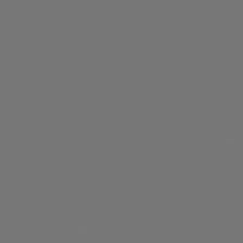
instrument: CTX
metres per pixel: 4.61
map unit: Hpe
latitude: 78.6491
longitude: 176.6707
